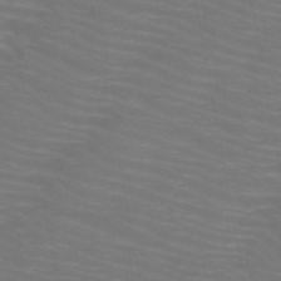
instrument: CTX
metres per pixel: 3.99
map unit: HNb
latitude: -49.9178
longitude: -50.4034
